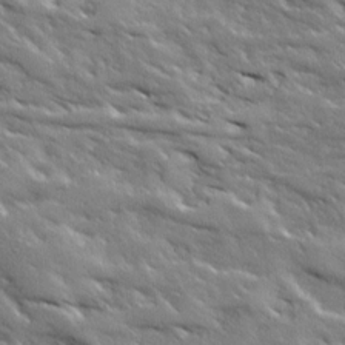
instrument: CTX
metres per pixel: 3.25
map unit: Ave
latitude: 19.1970
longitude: -136.3090
